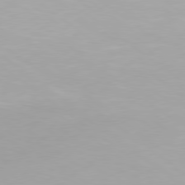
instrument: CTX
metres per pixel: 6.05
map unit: Hpe
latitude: 78.4601
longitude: -142.7624
